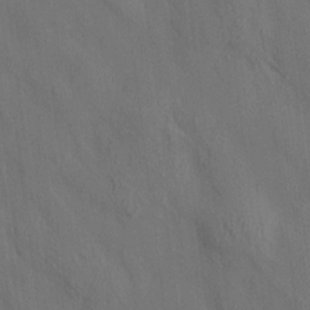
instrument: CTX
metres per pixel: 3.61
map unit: HNhu
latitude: 13.9528
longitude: 11.7667
